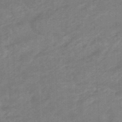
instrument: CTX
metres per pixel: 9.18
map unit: HNhu
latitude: -47.5021
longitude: 89.5966
